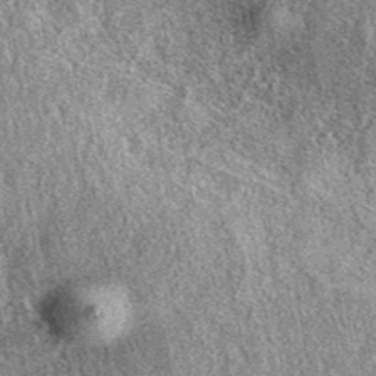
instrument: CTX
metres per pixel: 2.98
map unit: eAb
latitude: 39.4426
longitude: 108.3495
